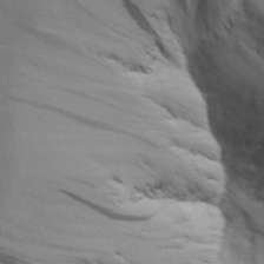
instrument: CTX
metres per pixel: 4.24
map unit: Aa
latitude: 18.8002
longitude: -125.9528
